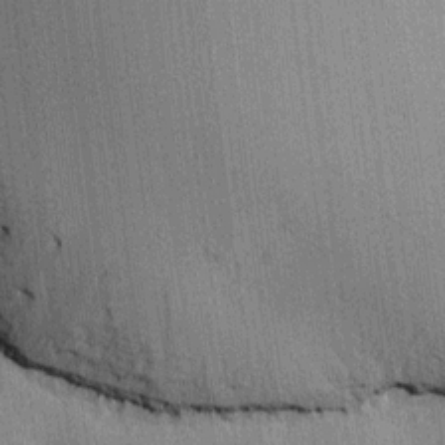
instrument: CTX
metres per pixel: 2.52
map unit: Htu
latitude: -7.7288
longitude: 176.5763
